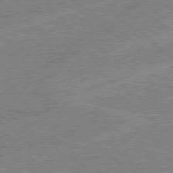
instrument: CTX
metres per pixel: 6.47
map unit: lApd
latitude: 78.9514
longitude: -145.3859
